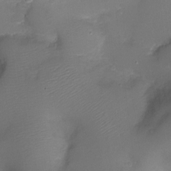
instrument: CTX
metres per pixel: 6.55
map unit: Ht
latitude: -7.8611
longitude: -24.0444
